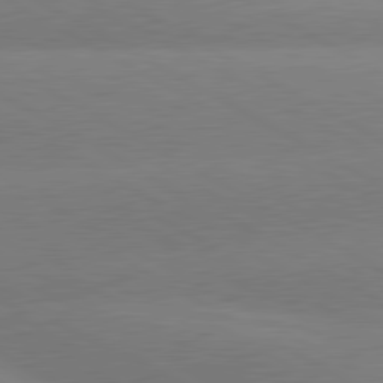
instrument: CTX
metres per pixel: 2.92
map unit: lApd
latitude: 80.7435
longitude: -149.7639
